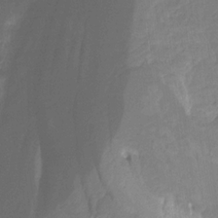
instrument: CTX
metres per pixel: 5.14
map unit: HNhu
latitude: -28.9731
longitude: 66.7463
